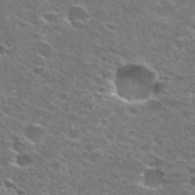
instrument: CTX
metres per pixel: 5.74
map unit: Hto
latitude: 27.9528
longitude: -47.9150
